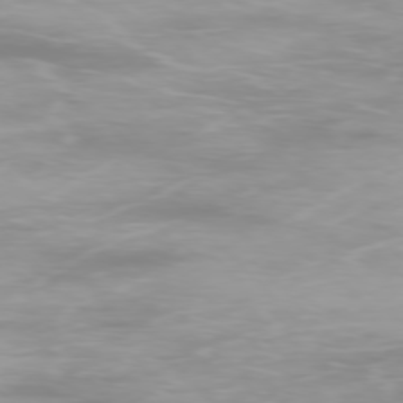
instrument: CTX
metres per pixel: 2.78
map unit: Ap
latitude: -77.5588
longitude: -72.9325
